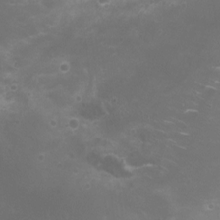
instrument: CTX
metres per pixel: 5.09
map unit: Nhu
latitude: 5.2537
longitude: -17.7828
